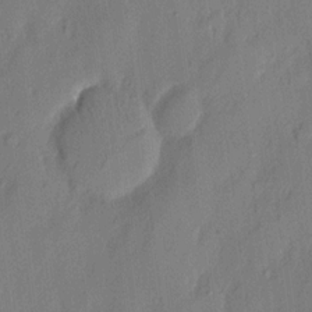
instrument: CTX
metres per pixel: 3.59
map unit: eHh
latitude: 4.4412
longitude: -76.9702
